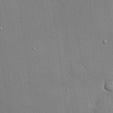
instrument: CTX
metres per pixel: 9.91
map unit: eHh
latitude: 23.7827
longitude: -89.1404
